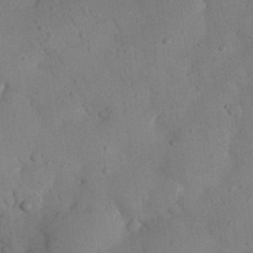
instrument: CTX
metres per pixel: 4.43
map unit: Nhu
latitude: 23.1403
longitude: -74.6491
